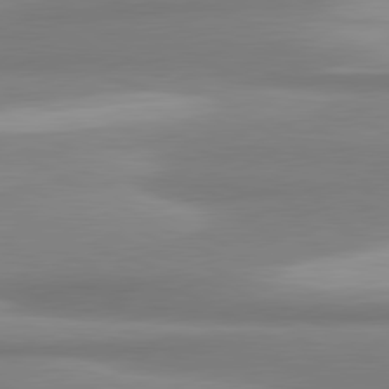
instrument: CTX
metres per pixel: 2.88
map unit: lApd
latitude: 80.8002
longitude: -175.8772
